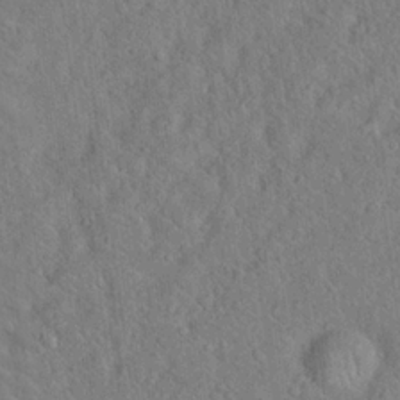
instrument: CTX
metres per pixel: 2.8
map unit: Hto
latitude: 18.6112
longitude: -53.1592
